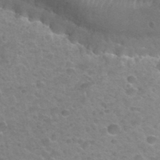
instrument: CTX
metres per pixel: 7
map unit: Hto
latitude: 34.7435
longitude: -49.3482
